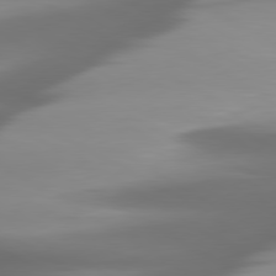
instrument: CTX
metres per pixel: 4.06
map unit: lApd
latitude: 80.0822
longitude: -139.3104
